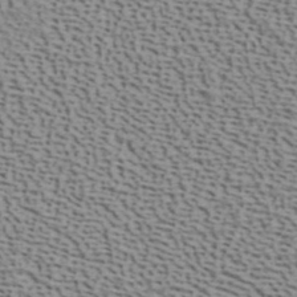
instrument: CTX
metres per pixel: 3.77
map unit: ANa
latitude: 40.7246
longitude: 29.9178
